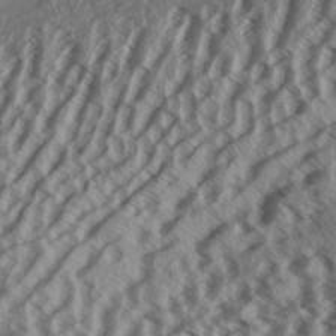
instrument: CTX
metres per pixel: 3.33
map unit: Aa
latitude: 32.7057
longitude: -137.5371
